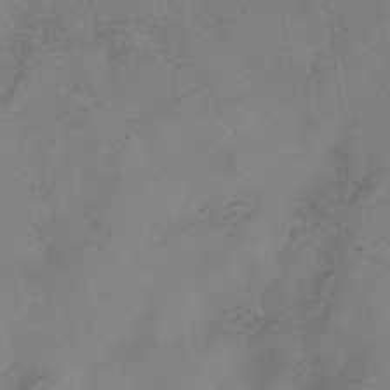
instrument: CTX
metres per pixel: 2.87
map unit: Hve
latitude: -33.9178
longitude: 91.8423
